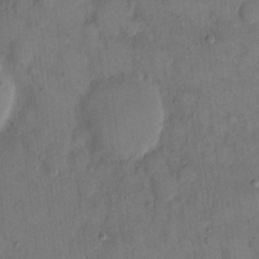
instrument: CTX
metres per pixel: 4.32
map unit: eHh
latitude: 14.0633
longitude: -67.7449
